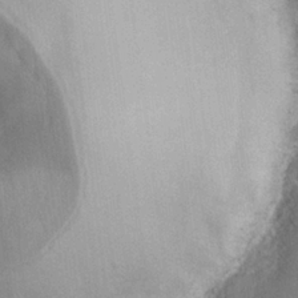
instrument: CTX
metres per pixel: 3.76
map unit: lHvf
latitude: 25.2348
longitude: 141.1242
